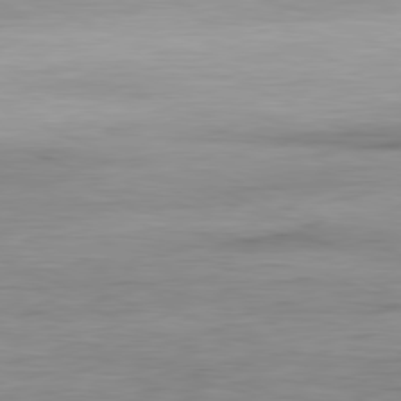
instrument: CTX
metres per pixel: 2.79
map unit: Ap
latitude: -81.1431
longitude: -81.0836
